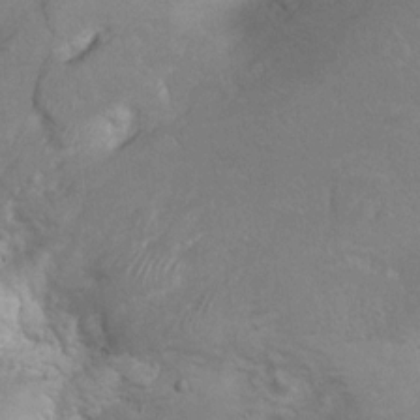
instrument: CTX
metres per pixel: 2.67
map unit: Hto
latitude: 8.7246
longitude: -30.9325
